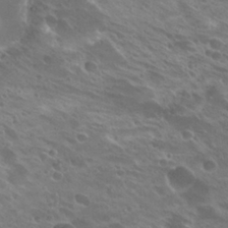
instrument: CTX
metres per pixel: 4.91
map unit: Hto
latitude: 26.1011
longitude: -40.1766
